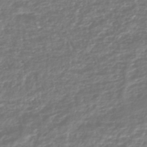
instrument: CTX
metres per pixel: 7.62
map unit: HNhu
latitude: -45.2376
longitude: 96.1606
